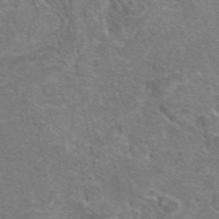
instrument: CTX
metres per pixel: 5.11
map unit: eAb
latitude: 47.4427
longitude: 102.9542
